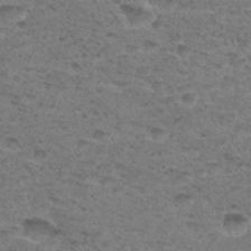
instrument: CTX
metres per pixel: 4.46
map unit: Hto
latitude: 30.4979
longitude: -48.1578
